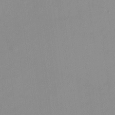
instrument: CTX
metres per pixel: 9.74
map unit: HNhu
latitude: -1.7478
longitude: -7.5371
